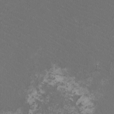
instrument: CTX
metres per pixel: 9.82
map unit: HNhu
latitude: 0.9891
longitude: -1.7827
